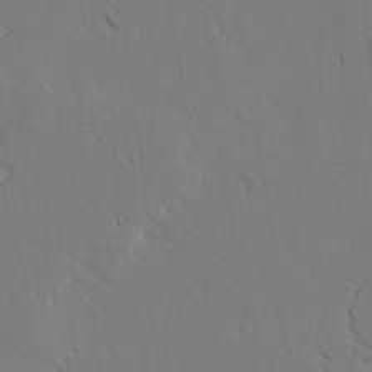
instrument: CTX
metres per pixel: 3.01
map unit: lAvf
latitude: 26.2901
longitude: -110.7246
